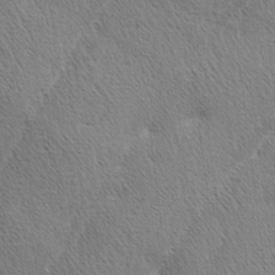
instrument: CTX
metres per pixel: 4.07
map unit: lAa
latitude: -4.2172
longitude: -130.2334
